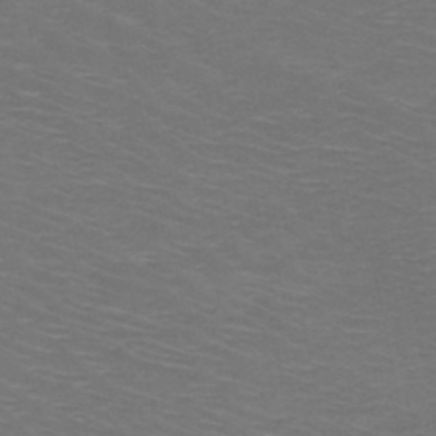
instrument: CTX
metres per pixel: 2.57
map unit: HNb
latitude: -49.0109
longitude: -46.5546
